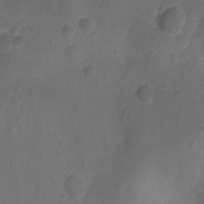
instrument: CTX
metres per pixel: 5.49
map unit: Nhu
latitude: -15.1054
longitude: -25.6127
